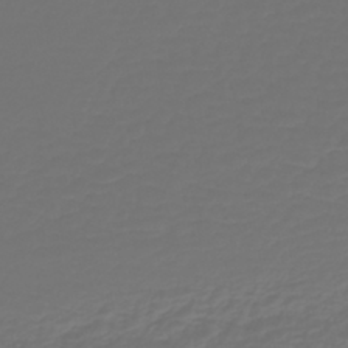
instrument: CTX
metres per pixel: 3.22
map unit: lHb
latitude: -43.5399
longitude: 60.5385
